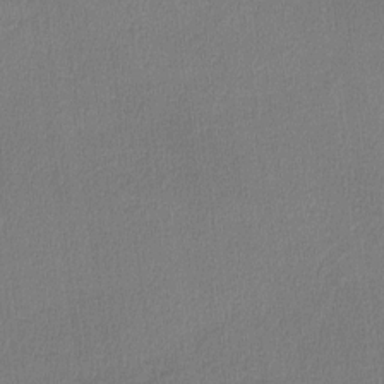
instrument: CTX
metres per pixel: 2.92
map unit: lHvf
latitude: -11.1431
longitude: -99.3670
